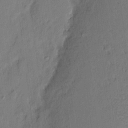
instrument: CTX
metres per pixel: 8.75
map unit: eHh
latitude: 3.2537
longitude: -77.2726
